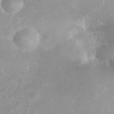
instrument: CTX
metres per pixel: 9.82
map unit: eHh
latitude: 25.0458
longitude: -63.3860
